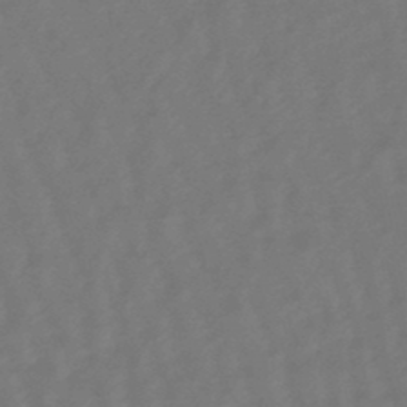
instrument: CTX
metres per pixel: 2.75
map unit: eHb
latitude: -47.2187
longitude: 81.6344
